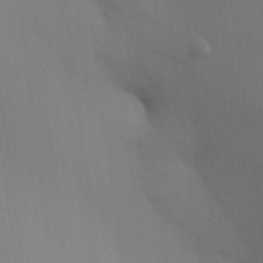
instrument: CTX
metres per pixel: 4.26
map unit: HNhu
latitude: 12.8569
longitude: 11.7478
